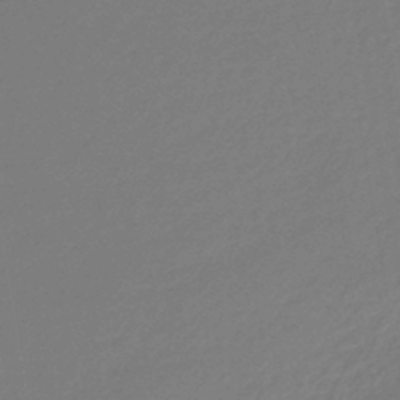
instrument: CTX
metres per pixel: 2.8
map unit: lHb
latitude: -45.4643
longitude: 59.8422
